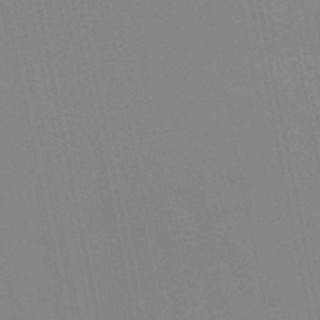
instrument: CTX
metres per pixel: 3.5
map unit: lHb
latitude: -48.9164
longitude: 74.9353
